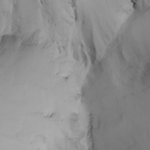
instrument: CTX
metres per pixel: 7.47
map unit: Nhu
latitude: -5.8233
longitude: -91.0081
